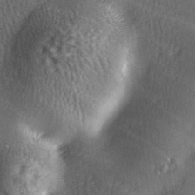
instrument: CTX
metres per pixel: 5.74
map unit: Ave
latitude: -6.1417
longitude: -120.6869
